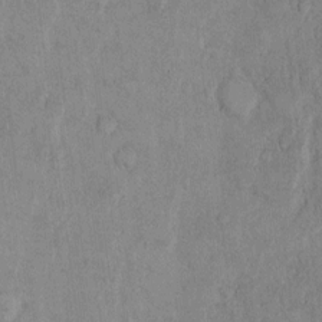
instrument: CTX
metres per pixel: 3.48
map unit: Hto
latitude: 9.5938
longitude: -59.1025
